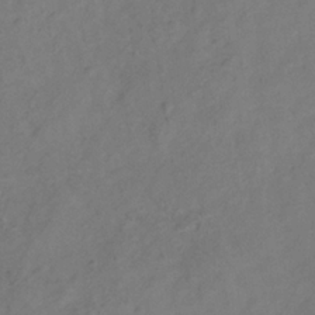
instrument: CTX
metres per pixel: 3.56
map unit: Hve
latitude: -33.8801
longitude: 90.1795
